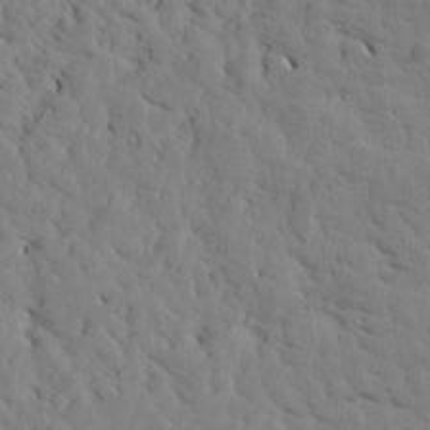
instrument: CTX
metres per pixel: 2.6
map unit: Htu
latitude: -1.7478
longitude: 179.6910
